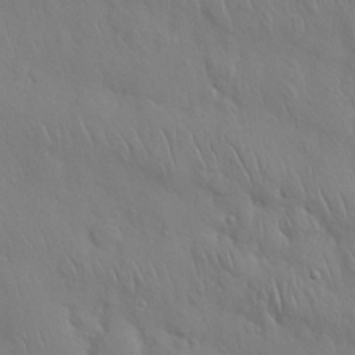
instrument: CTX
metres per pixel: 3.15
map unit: Nhu
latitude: 27.5749
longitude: -68.7435
